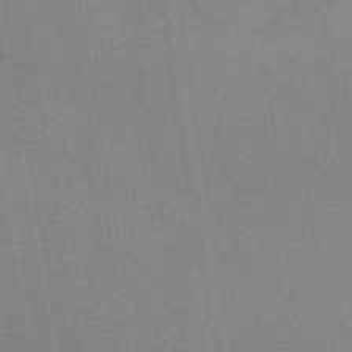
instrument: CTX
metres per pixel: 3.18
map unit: Nve
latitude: -57.3132
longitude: 58.6707
